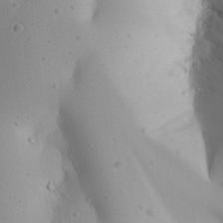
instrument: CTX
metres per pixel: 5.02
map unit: Aa
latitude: 27.3482
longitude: -128.6679
